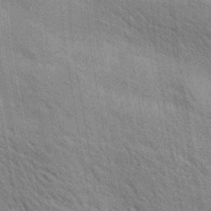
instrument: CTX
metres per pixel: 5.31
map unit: lAa
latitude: 20.2334
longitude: -139.6127
